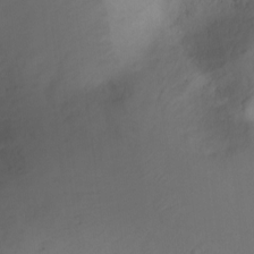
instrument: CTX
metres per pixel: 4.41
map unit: Ht
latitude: 0.6679
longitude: -44.8191
